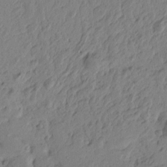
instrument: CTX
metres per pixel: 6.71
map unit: Htu
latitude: -4.7274
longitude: 179.8989
